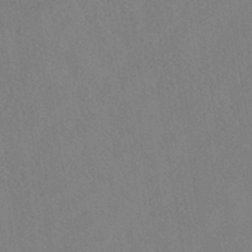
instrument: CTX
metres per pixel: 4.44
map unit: HNhu
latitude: -39.9556
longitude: 100.9919
